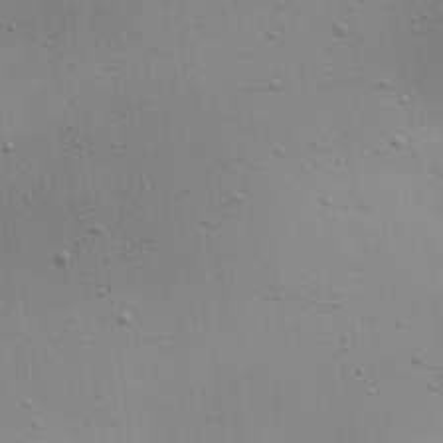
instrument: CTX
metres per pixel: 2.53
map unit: Aa
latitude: 22.4601
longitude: -142.2145
